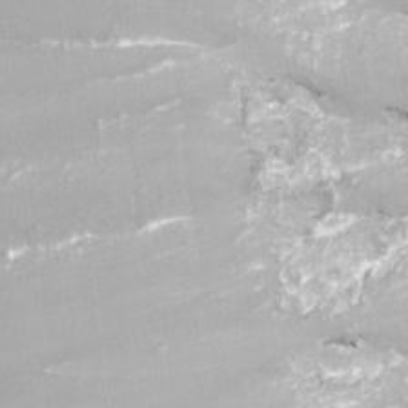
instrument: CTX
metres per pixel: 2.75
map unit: Nhu
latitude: -9.6155
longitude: -78.0822
